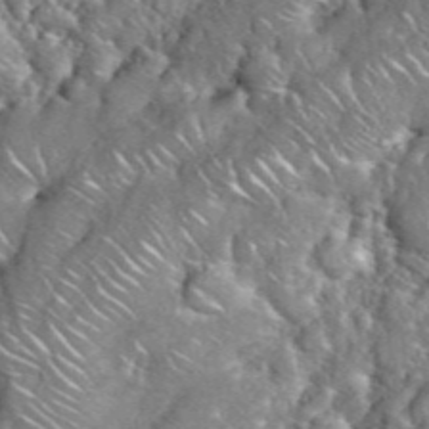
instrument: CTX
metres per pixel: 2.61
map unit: eHh
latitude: 38.5168
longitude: -58.9892
